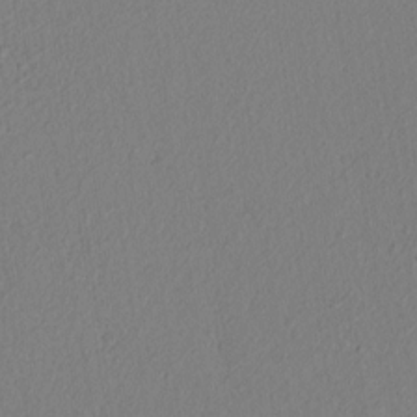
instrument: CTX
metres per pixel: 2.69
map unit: lAvf
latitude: 8.2901
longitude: 166.6329
